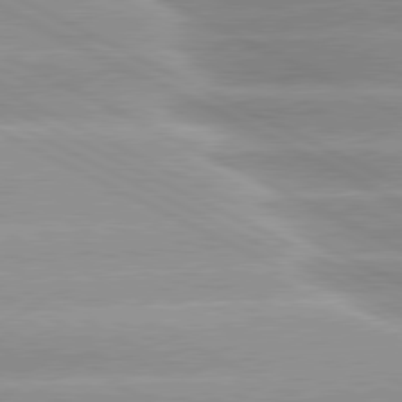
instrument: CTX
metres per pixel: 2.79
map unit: lApd
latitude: 80.3656
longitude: -136.1200
